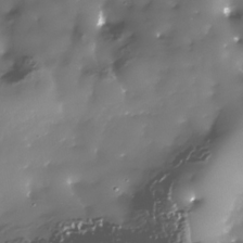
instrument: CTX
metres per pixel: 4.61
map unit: Nhe
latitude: -34.2739
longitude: -88.6491
